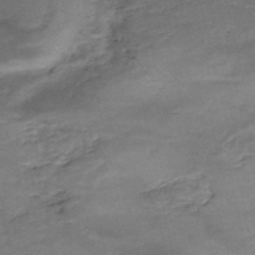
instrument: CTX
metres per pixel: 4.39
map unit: Nhe
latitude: -48.2929
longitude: -171.1214
